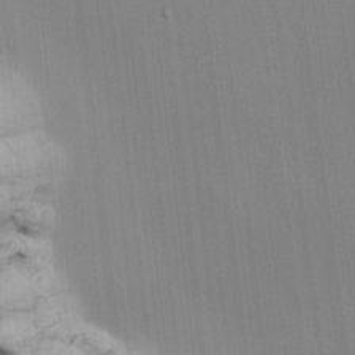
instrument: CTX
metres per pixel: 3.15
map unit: lHvf
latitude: 21.7072
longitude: 142.3684
